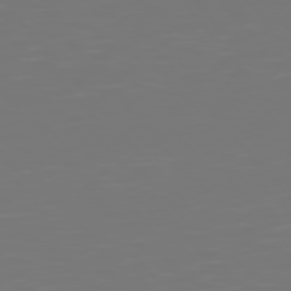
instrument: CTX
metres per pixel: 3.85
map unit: Hpe
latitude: 75.6694
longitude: -124.5923
